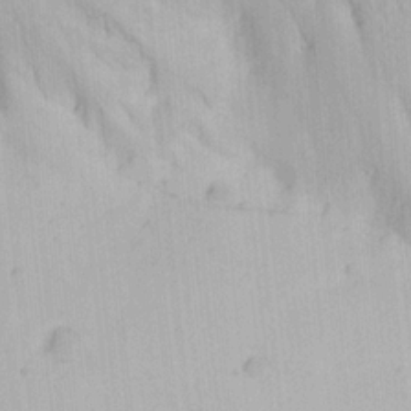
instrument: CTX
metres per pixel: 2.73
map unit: Ave
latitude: 21.7450
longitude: -137.6316
